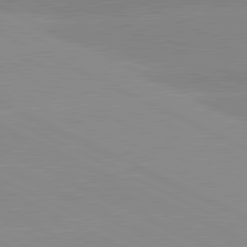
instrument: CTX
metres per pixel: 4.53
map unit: lApd
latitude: 81.3104
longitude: -151.1214
